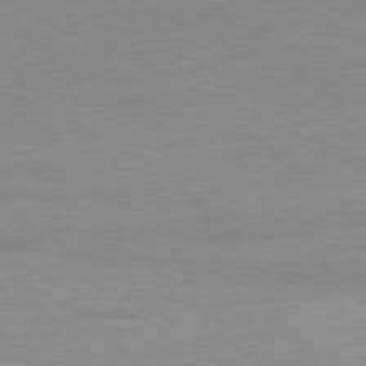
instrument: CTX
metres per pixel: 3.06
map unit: Ap
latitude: -81.1053
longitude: -85.8583
